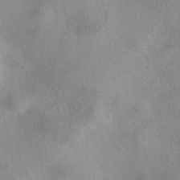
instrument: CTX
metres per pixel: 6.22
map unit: eAb
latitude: 40.8380
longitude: 104.3306
